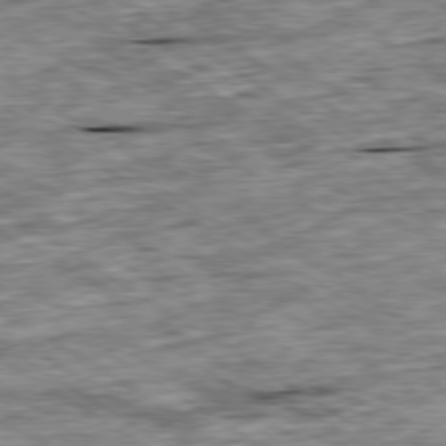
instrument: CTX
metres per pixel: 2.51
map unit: Ap
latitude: -79.7855
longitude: -74.7246
